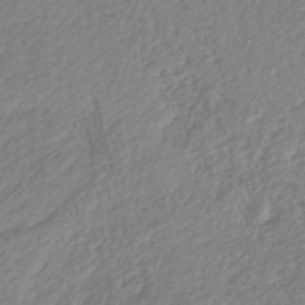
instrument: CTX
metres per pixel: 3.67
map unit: lHb
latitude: -40.3306
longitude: 73.3132
